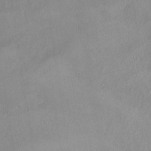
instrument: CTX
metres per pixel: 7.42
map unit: Ht
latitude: -0.5952
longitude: -45.1970
